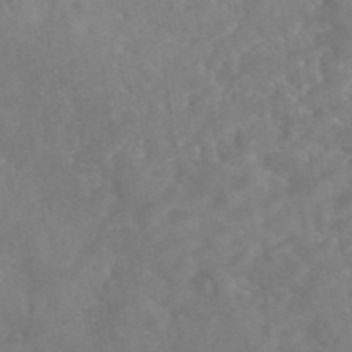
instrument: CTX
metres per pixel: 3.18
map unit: eAb
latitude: 46.3090
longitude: 126.9919
